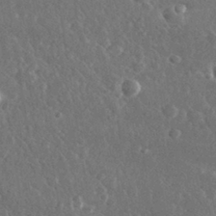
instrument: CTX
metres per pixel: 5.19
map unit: lHvf
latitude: 32.0822
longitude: -89.1970
